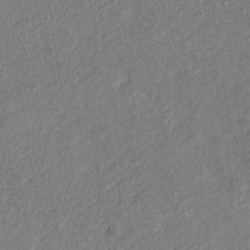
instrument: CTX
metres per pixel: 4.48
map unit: eHb
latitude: -30.2361
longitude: 69.1242
